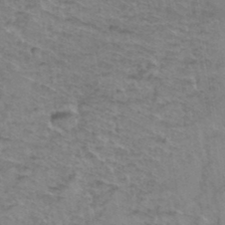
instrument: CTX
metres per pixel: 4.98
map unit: Hto
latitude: 38.2900
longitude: -45.5182
